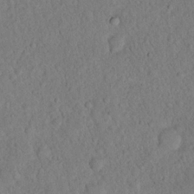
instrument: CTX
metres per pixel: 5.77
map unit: eHh
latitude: 19.4615
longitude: -62.7436
